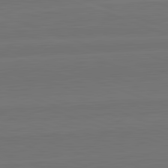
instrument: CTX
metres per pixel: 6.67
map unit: lApd
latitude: 82.6112
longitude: 165.0676
